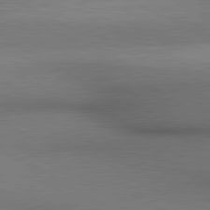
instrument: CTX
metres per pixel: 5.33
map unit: lApd
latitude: 80.3656
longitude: 136.3117
